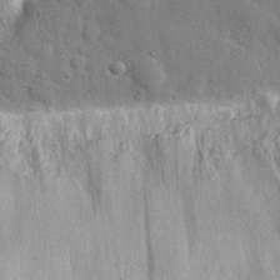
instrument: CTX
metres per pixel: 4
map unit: eHh
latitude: 28.5168
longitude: -74.8758
